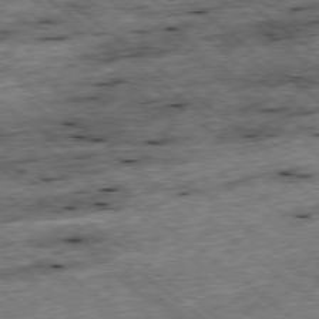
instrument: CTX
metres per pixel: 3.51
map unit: Ap
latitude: -78.6707
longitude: -50.9702
